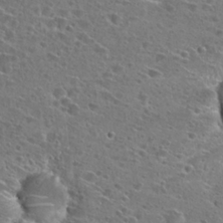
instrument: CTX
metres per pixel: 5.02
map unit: Hto
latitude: 26.4223
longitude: -46.4601
